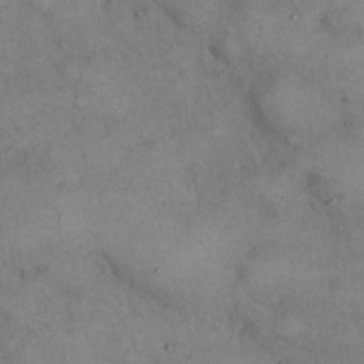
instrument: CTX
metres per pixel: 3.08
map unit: eHh
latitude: 21.4049
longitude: -61.4237
